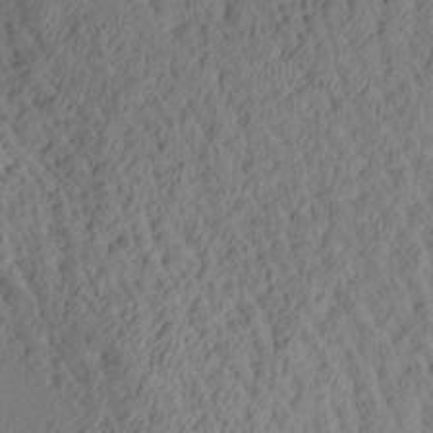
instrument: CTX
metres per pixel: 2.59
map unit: Aa
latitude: 26.6113
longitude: -135.4426
